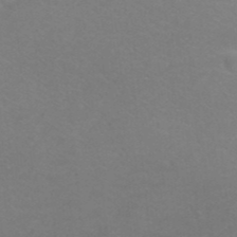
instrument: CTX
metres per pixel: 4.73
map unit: ANa
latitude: 39.5938
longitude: 23.9178
